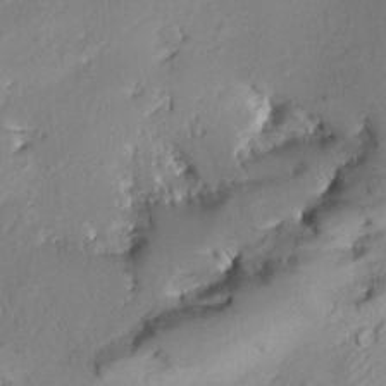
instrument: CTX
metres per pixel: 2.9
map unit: Aa
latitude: 8.3090
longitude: -142.4034
